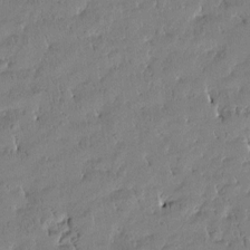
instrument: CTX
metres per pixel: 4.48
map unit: Htu
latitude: -4.5007
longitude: 176.6330
